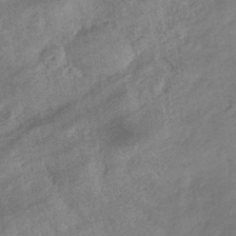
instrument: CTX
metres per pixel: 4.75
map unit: eHb
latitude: -43.7477
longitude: 84.8596
